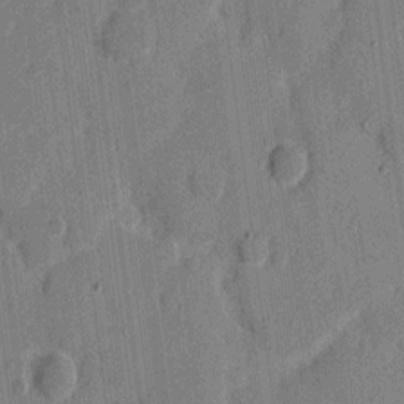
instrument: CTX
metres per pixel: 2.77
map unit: eHh
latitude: 7.4804
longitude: -66.6112
